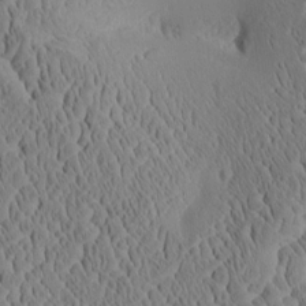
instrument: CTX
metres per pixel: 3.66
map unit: Aa
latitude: 8.7057
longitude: -134.4223
